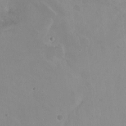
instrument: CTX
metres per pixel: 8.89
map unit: Hto
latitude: -13.6722
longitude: -41.5938
